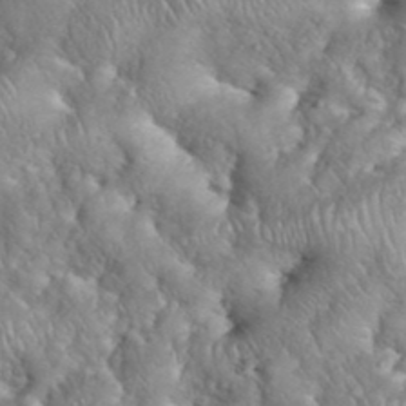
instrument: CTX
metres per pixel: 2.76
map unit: eHh
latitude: 38.8569
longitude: -57.3859
